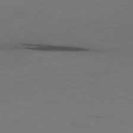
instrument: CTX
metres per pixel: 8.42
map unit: Ap
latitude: -80.5952
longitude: -94.1200
